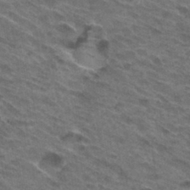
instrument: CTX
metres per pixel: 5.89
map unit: Hto
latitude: 32.1767
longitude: -46.9892
